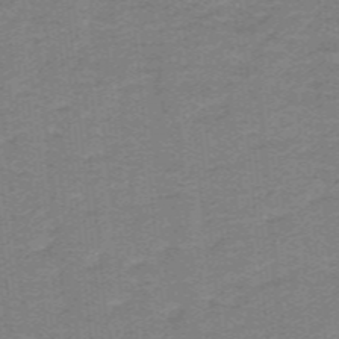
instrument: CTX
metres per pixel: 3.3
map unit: lHb
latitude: -41.4454
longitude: 54.0472
